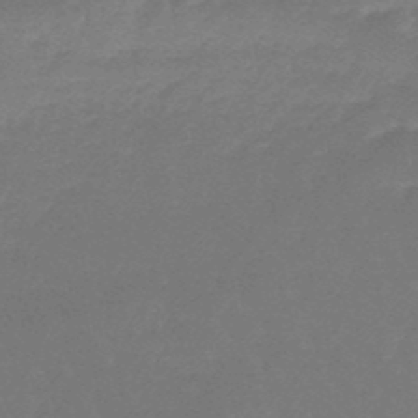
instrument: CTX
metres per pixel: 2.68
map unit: lHb
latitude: -47.8611
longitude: 76.0661
